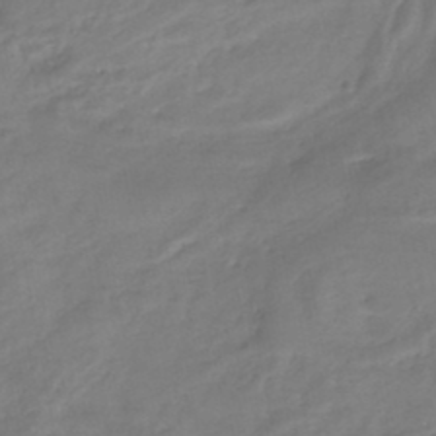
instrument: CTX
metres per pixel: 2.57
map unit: Nhe
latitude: -46.9541
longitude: 152.5195
